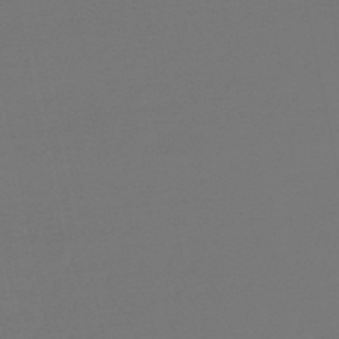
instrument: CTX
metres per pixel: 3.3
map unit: lHb
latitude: -50.2928
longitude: 79.8422
